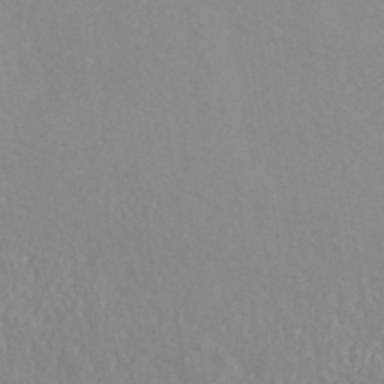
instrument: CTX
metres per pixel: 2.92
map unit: ANa
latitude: 41.2914
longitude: 28.8219
